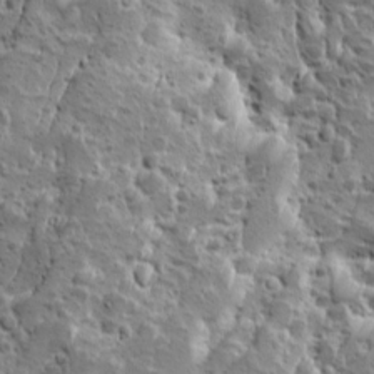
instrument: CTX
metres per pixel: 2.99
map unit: Ave
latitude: 10.1956
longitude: -105.0837
